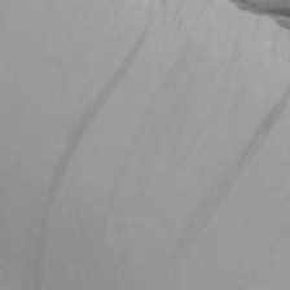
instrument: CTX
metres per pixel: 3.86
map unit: Aa
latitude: 29.4237
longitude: -134.4601
